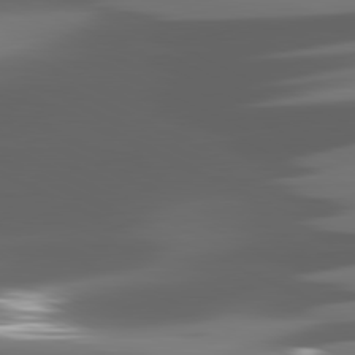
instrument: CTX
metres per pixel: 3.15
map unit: lApd
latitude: 81.4804
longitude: -145.7449
